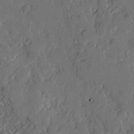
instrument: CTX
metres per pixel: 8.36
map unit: lAvf
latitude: -1.9179
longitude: -107.2159
